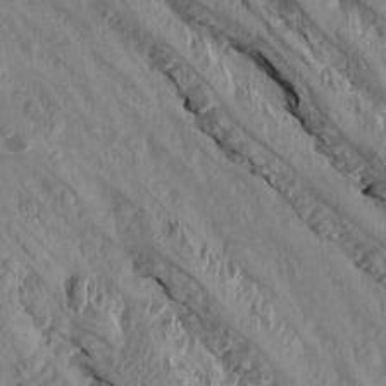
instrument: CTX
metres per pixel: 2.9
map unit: Aa
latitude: 15.4238
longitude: -145.2726
